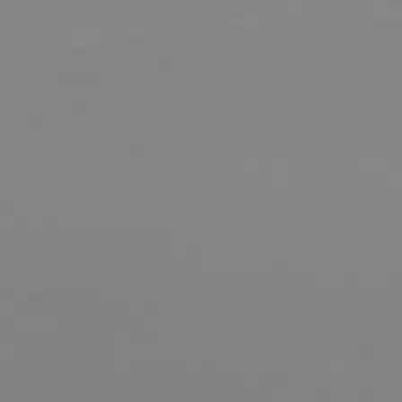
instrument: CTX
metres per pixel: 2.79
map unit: Hpe
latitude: 77.6505
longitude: -133.5371
